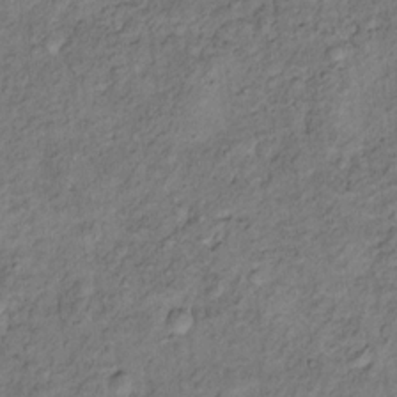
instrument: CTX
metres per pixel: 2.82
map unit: Nhu
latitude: 11.0081
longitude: -27.2537
